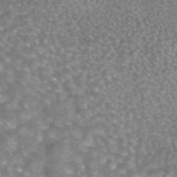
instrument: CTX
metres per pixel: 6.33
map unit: eAb
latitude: 44.7435
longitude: 104.5007
